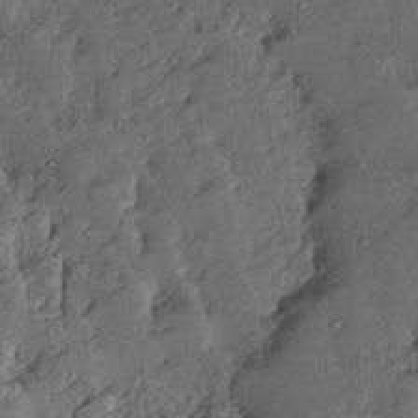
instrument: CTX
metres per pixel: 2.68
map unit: Ave
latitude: 13.4993
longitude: -134.8380
